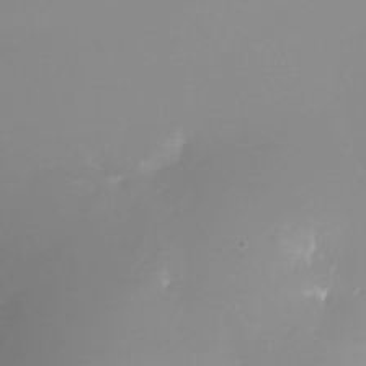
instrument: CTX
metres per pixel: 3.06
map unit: Nhu
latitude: -25.1431
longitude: -72.7625
